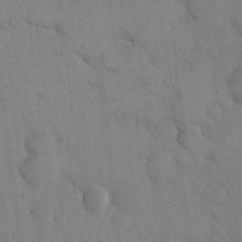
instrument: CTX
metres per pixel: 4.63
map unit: eHh
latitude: 16.6302
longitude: -67.0269
